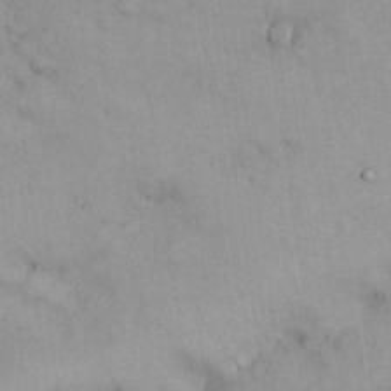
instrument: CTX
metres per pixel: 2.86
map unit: Nhu
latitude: 26.7624
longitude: -68.7246
